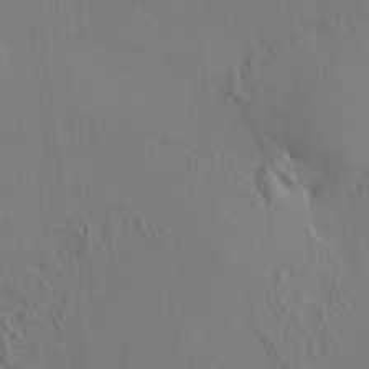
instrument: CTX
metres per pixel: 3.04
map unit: HNhu
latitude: 7.0080
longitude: 15.0298
